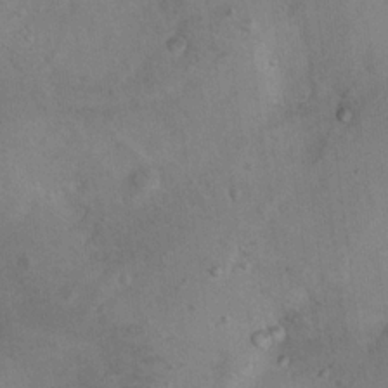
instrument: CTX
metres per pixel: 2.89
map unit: Nhu
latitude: 13.2537
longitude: -27.5938
